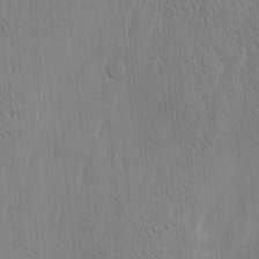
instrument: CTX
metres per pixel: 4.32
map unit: Htu
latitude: -4.8219
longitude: 174.5195
